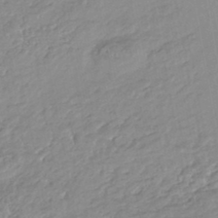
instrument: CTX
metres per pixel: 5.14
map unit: HNhu
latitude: -46.7841
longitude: 93.1998
